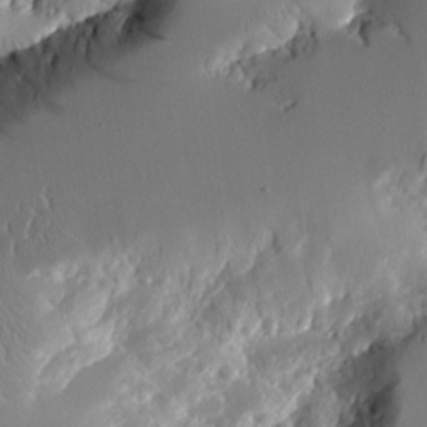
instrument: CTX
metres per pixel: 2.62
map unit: Aa
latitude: 11.9906
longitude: -126.7057
